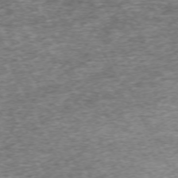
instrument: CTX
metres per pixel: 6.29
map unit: Hpe
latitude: -71.2754
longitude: 13.5966
